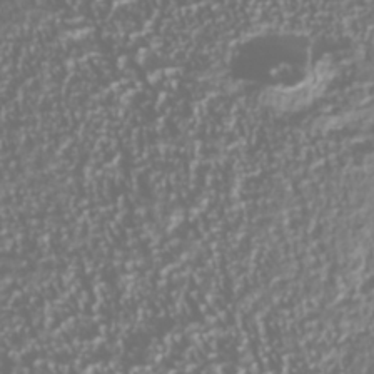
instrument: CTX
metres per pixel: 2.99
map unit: Nhu
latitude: -40.7274
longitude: -83.0836
